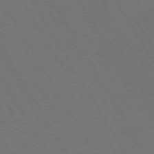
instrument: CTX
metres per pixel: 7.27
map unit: Ap
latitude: -74.1606
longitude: -74.0633
